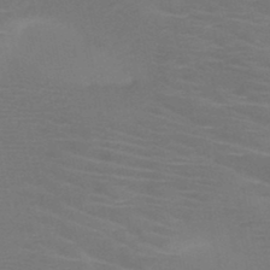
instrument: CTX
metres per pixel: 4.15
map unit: HNb
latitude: -47.0486
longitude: -44.7624
